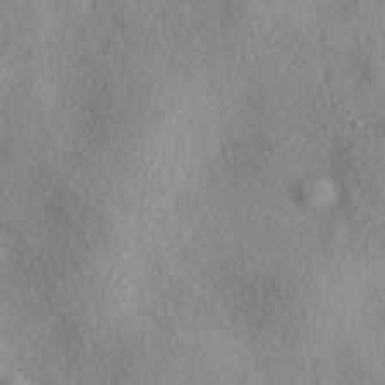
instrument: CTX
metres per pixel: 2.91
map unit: eAb
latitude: 39.3671
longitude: 112.0661
